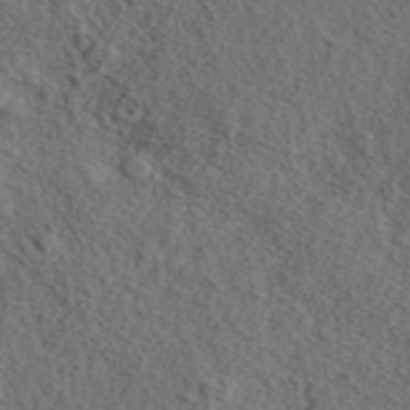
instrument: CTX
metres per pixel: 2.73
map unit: eAb
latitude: 43.3482
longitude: 115.0864
